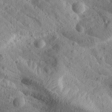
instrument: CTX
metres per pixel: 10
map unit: Aa
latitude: 25.1214
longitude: -144.1011
